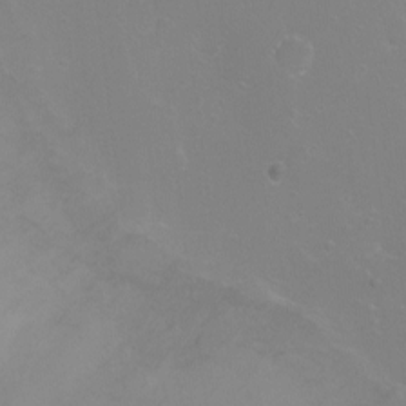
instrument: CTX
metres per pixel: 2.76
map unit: Ht
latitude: -4.1416
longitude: -24.7435
